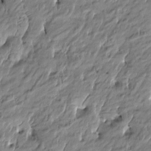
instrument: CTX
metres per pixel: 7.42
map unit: Htu
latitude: -4.8975
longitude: 176.8597
